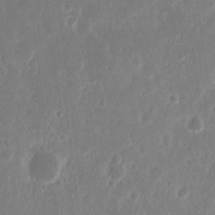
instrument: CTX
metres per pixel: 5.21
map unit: Nhu
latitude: 14.4979
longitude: -72.8380
